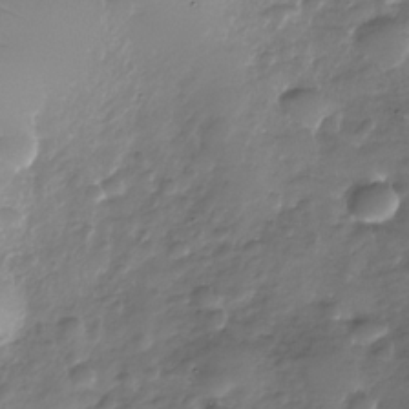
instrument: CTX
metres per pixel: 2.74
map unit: Nhe
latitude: -34.7085
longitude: -88.4601
